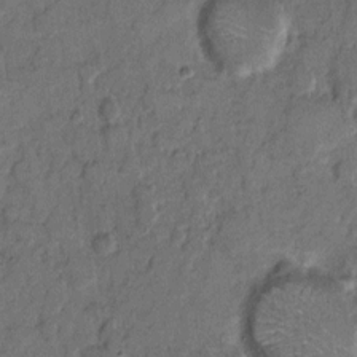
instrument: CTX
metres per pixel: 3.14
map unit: eHh
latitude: 7.8394
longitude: -62.4790
